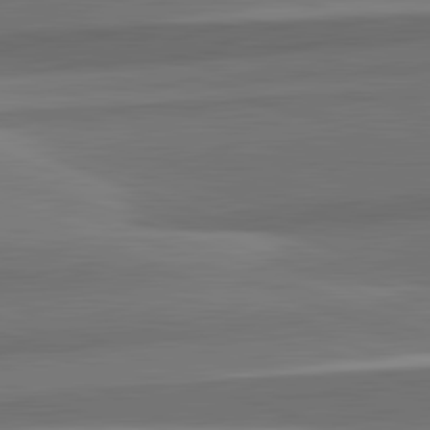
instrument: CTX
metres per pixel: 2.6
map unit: lApd
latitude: 82.7246
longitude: 155.9556
